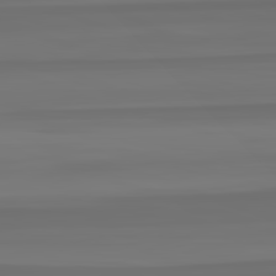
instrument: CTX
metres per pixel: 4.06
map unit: lApd
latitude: 82.7435
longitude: -177.9339
